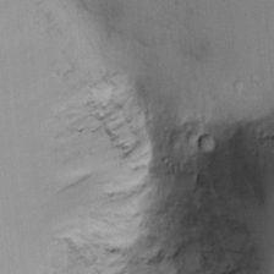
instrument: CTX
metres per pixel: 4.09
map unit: Ht
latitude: -4.3684
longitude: -14.4223
